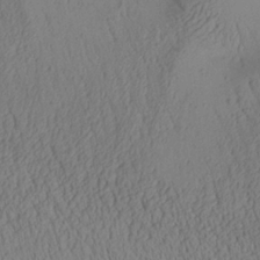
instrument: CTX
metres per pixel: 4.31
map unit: Aa
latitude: 28.2711
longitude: -133.7072
